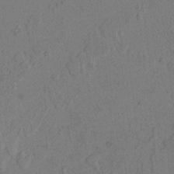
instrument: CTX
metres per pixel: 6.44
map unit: lAvf
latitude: 4.4223
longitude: 158.0283
